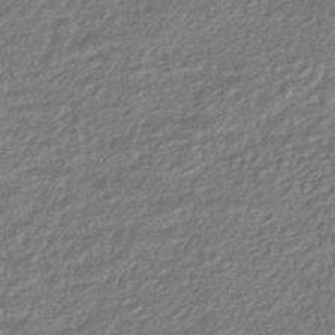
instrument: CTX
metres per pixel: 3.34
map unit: HNhu
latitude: -46.8030
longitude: 102.3117
